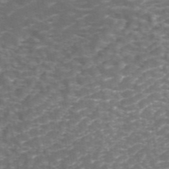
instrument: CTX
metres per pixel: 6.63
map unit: ANa
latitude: 44.4790
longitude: 25.8989
